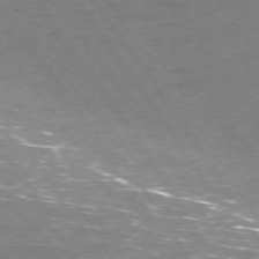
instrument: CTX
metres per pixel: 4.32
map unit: Ap
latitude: -75.9178
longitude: -65.7827
